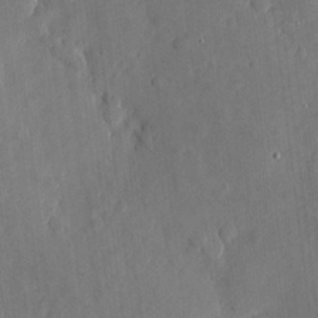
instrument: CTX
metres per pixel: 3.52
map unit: eHh
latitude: 4.2333
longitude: -73.2159
